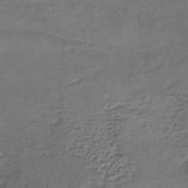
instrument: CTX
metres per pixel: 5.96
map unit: lHb
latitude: -34.6707
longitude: 62.1983
